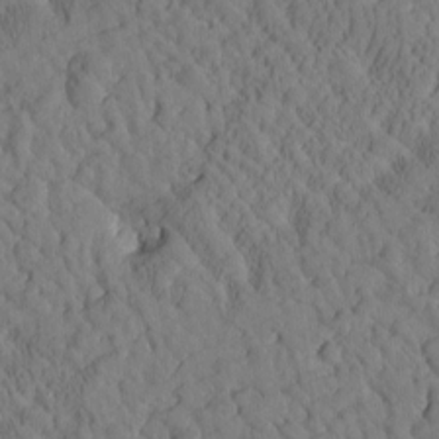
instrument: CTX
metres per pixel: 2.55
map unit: Htu
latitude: 0.7057
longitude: 176.2362
